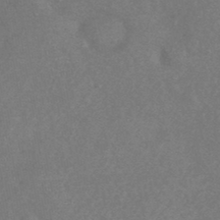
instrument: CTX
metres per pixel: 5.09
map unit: HNhu
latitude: -44.8597
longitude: 92.9731
